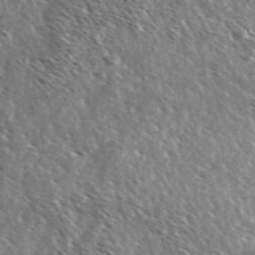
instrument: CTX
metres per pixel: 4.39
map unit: Ave
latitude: 37.3671
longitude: -110.1200
